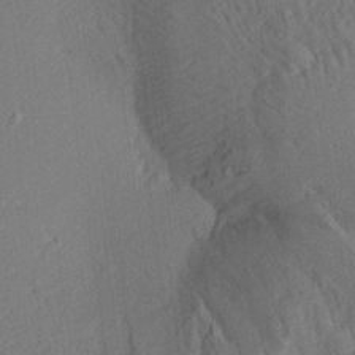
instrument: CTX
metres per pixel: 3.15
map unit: Aa
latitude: 20.7247
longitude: -141.1781
